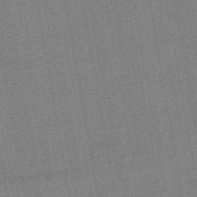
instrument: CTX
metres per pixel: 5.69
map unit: lHb
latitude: -43.8611
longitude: 72.8408
